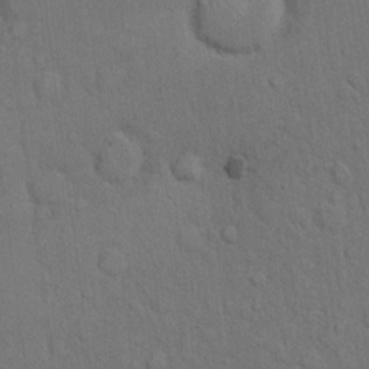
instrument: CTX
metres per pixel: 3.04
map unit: Hto
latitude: 10.4034
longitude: -61.1970
